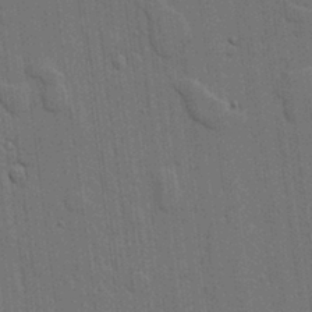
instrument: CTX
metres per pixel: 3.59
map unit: lHvf
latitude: 19.0458
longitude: -113.8772
